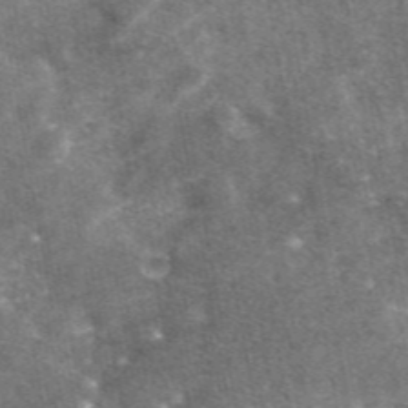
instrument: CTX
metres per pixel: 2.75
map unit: eAb
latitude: 47.0648
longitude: 121.0675
